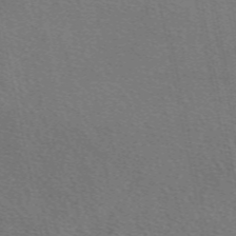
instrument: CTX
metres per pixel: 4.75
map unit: eAb
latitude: 50.8002
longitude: 110.4629
